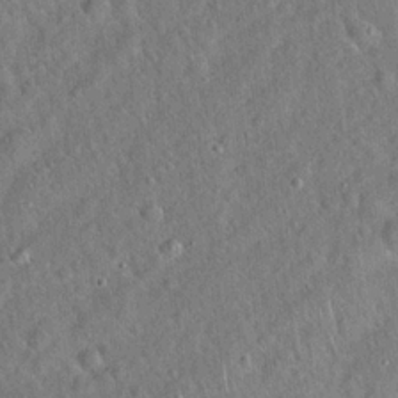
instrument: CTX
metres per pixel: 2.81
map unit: Hto
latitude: 19.0836
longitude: -52.8191
